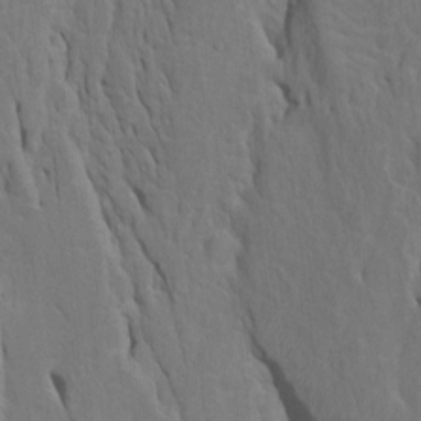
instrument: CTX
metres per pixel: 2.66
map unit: Htu
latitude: -6.8219
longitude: 144.7841
